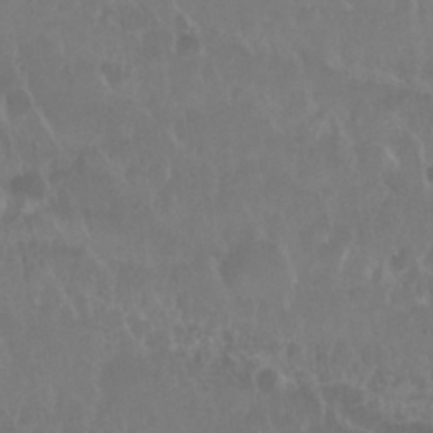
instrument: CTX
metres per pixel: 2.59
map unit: Nhu
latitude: 29.3293
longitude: -55.9717
